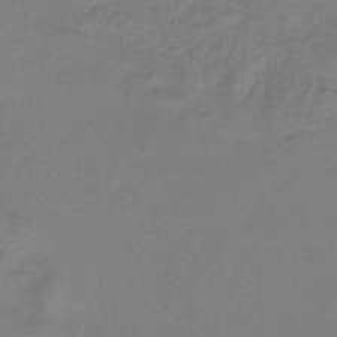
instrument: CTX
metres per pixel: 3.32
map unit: eHb
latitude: -32.9164
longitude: 75.0109
